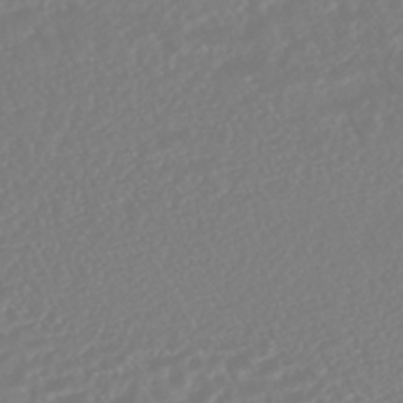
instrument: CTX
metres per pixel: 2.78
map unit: HNhu
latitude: -45.2376
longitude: 104.0661
